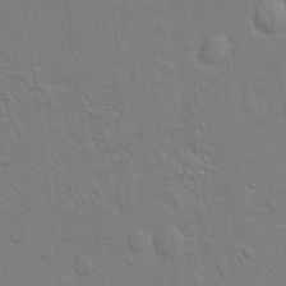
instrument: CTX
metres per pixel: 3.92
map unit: eHh
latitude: 19.5371
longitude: -62.3279
